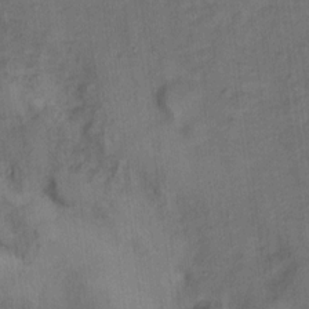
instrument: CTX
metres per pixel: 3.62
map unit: Ht
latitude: 10.2334
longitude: -40.4223
